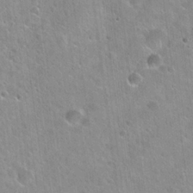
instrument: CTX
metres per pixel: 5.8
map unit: Hto
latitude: 21.5938
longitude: -53.8395
